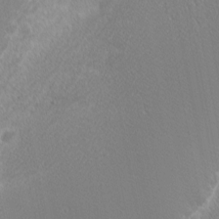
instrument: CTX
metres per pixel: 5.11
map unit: Nhu
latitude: 1.7638
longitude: -77.1403
